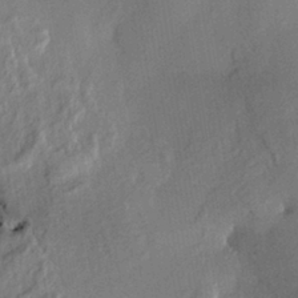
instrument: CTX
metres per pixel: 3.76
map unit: HNhu
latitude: 13.7639
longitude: 10.9920
